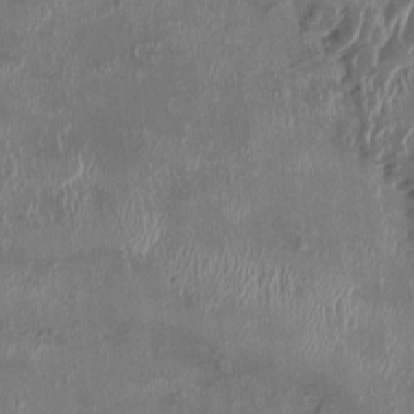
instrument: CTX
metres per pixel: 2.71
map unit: HNhu
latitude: 2.8191
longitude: -6.0822
